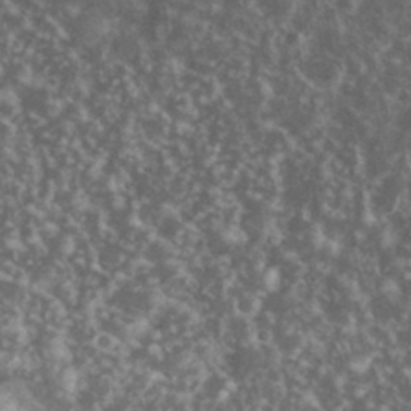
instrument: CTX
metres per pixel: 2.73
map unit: eHh
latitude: 34.5734
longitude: -60.2711
